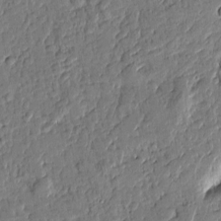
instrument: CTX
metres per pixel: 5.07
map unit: Htu
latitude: -0.6141
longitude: -176.4034
